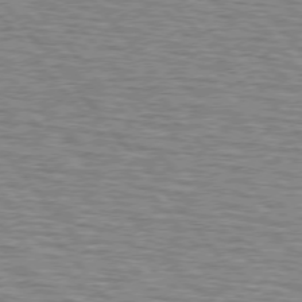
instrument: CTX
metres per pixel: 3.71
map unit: lApd
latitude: 75.5371
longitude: -76.4223
